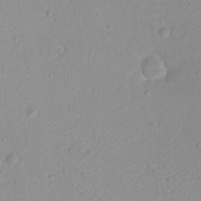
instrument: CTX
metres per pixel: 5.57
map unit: eHh
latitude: -9.5966
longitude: -69.0080
